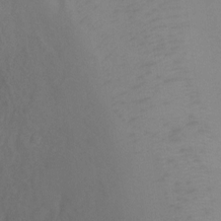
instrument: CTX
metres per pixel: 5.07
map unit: Ht
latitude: 0.7624
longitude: -35.4993
